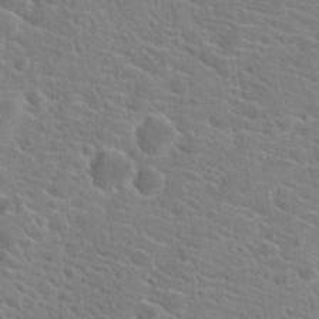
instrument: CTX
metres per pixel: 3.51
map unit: Hto
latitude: 21.2726
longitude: -39.6316
